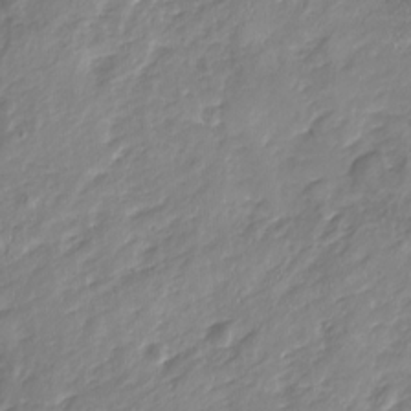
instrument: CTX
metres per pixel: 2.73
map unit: Nhu
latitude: -18.4062
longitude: -57.3670
